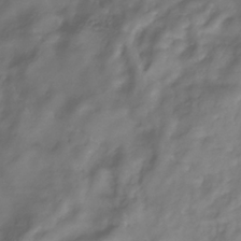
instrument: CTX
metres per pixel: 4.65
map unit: Hve
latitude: -33.5022
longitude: 90.4440
